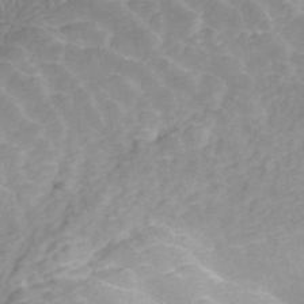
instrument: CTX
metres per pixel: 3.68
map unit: ANa
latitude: 45.5938
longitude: 24.6140
